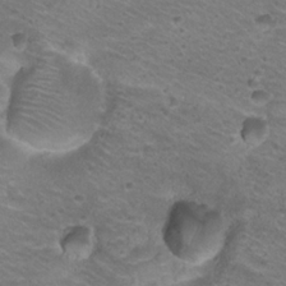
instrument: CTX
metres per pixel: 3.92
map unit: Hto
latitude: 21.9528
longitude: -32.7246
